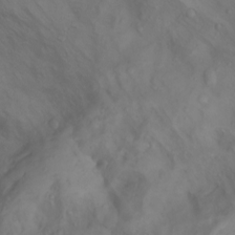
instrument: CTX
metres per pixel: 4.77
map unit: Aa
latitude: -3.5777
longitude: -72.3279
